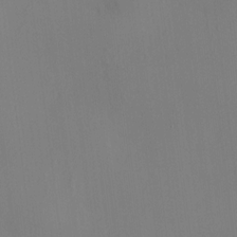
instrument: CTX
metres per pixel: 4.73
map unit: HNhu
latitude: 10.7057
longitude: 22.8030
